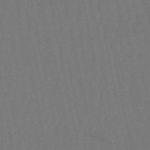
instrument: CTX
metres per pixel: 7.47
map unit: lHb
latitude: -50.4062
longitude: 70.5574
